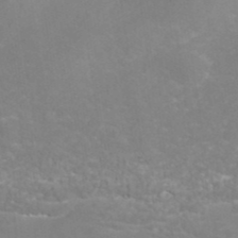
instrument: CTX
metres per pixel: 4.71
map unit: ANa
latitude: 41.6127
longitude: 27.4076
